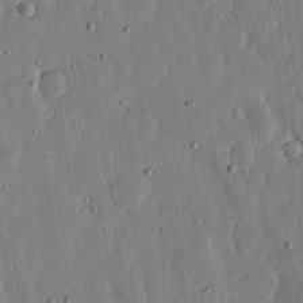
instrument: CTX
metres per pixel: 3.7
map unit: lHvf
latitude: 20.1011
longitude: -114.5545
